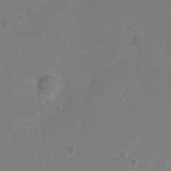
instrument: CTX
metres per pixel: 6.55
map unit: Hto
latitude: 3.0647
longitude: -33.1214
